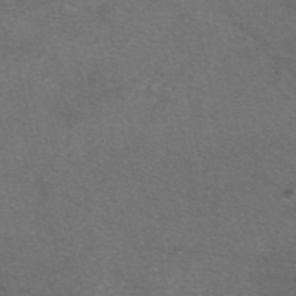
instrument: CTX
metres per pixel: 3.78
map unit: eAb
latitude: 47.5560
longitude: 112.5196
